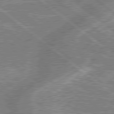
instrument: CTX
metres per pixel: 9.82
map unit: lApd
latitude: 79.0648
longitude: -157.8394
